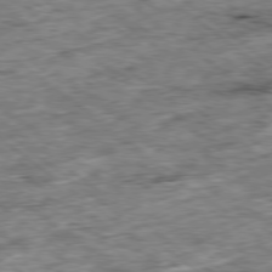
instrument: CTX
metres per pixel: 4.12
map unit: Ap
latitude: -79.1809
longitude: -86.6112
